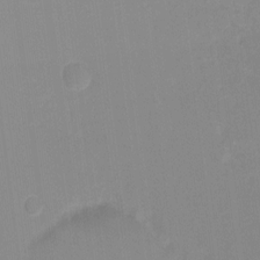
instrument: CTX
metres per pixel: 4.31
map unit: Hto
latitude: -6.7274
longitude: -38.2522
